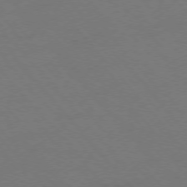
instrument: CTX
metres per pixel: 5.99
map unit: Ap
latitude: -77.0864
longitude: -64.0255
